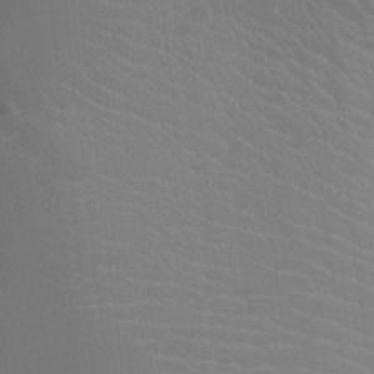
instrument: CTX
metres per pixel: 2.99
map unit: Ht
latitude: -3.6721
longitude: -17.4804
